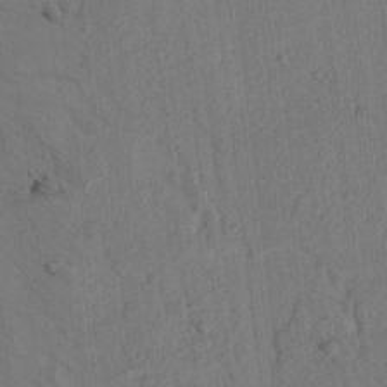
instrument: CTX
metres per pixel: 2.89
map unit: lAvf
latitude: 7.5182
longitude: 164.6141
